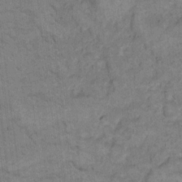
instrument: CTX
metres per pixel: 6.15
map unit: eHh
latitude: 12.2901
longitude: -65.1592
